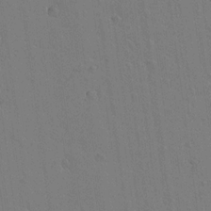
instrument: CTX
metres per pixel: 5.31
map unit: lAvf
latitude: 15.0837
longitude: -126.8380
